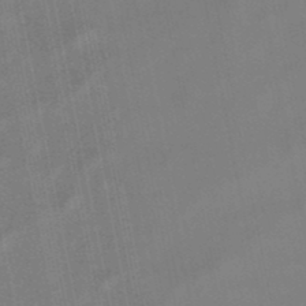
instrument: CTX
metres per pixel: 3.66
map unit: lHb
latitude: -49.2565
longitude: 68.8785
